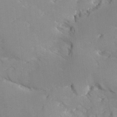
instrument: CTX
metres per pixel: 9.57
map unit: Ave
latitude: -9.1998
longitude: -117.3671
